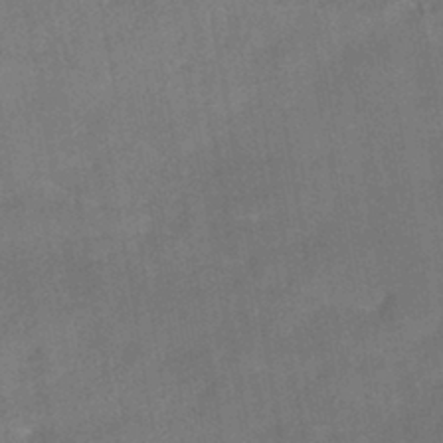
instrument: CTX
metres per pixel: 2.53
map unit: HNhu
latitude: -42.6896
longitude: 91.8234
